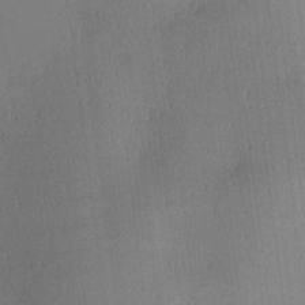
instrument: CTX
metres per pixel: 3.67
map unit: Hve
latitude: 18.4412
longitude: 150.0661
